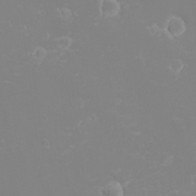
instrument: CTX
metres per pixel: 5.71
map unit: eHh
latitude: -2.8596
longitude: -75.6127
